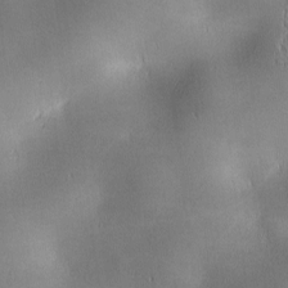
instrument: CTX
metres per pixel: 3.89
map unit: lAa
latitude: 1.2726
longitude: -116.9514
